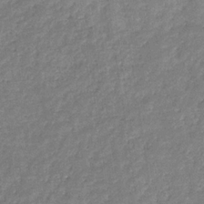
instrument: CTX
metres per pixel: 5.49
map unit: eHb
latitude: -32.4440
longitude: 74.5763
